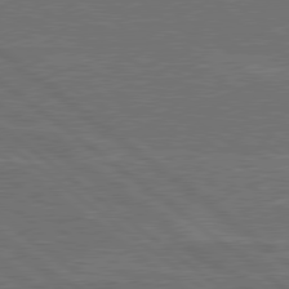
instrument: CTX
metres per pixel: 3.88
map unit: Hpe
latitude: 79.1781
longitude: -123.8016
